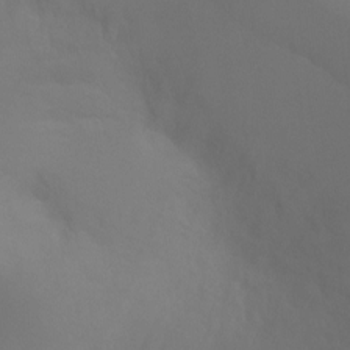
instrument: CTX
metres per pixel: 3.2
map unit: Ht
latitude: -7.4265
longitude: -29.7072
